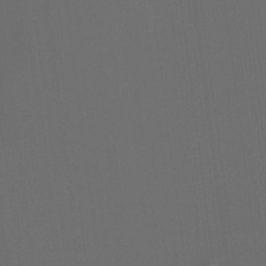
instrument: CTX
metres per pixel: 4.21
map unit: Hto
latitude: -6.6329
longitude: -49.3293
